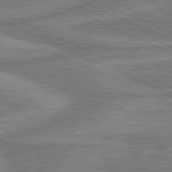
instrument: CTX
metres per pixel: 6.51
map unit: lApd
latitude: 81.0647
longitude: -175.9906
